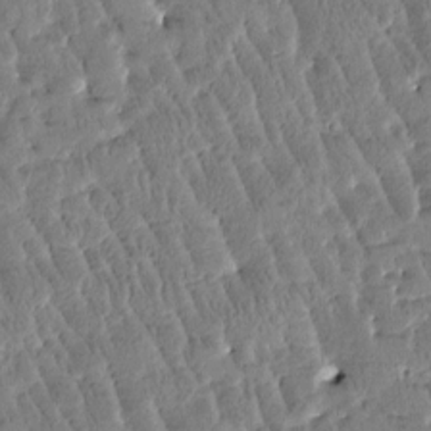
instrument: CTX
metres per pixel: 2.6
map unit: Htu
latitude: -3.2753
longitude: 176.2739
